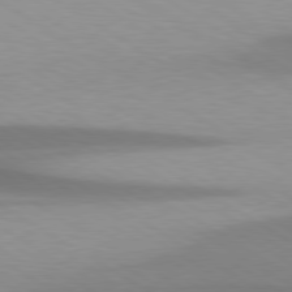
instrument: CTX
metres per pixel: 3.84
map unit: lApd
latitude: 79.6127
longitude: -124.2144
